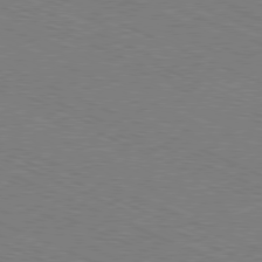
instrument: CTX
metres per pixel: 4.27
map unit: Ap
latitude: -80.8408
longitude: -74.9514
